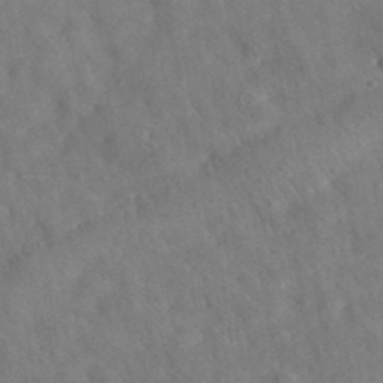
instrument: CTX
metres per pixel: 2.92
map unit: eAb
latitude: 34.5734
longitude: 108.6707
